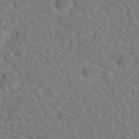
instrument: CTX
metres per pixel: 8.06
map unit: Hto
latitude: 19.1403
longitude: -38.4979
